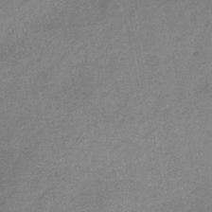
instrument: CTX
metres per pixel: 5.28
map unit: HNb
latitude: -33.4077
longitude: 57.4454
